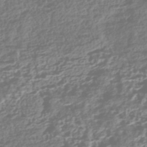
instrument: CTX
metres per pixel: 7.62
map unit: HNhu
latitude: -43.1242
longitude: 106.9164
